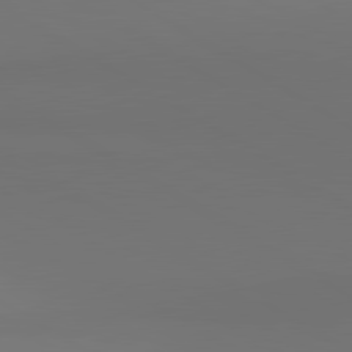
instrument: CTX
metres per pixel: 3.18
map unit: lApd
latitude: 81.2915
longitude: 152.4440
